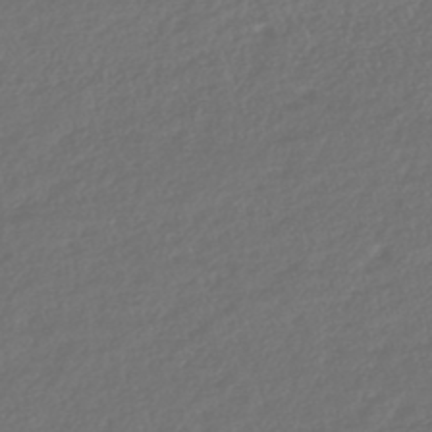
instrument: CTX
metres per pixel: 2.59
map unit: HNhu
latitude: -45.4454
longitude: 107.0109
